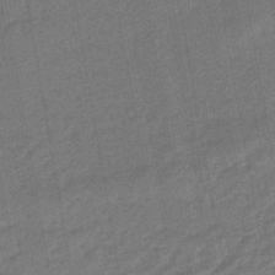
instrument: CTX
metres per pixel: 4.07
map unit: eHb
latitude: -46.9352
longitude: 88.2550
